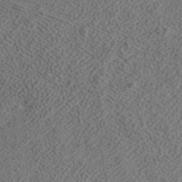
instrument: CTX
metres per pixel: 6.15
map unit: ANa
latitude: 41.8205
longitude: 26.6329
